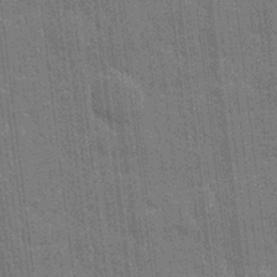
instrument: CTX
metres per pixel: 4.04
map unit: eHh
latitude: 6.9325
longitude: -74.3467
